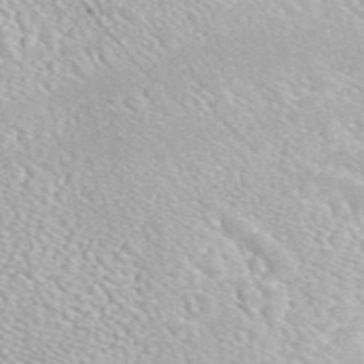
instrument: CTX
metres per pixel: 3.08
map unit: eAb
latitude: 48.9892
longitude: 119.0864
